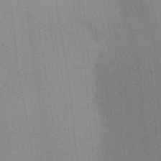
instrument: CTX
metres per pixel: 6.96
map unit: Aa
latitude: 32.3467
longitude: -143.1025
